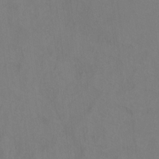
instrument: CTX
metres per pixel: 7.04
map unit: Ht
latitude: 10.2901
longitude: -32.2523
